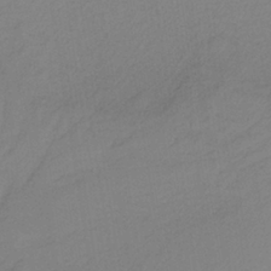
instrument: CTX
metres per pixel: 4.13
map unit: HNb
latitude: -35.6344
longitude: 57.0297
